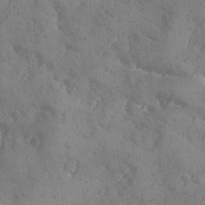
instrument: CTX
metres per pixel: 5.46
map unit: Ave
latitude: -8.8786
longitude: -118.0633
